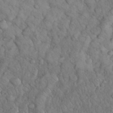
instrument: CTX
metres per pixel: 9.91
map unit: eHh
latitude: 33.2348
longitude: -66.8758
